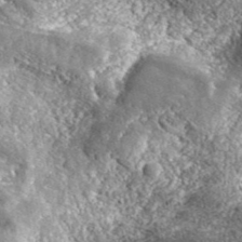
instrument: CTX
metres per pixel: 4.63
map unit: eHh
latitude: 42.6868
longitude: -89.5372
